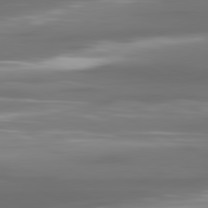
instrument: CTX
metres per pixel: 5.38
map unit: lApd
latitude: 80.9892
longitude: -139.6883
